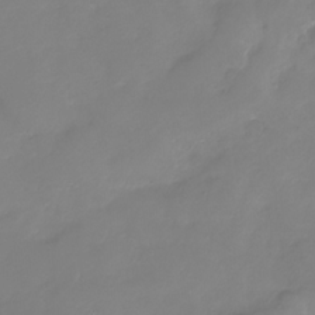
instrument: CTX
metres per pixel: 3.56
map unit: Nhe
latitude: -32.7275
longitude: -93.4804
